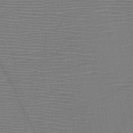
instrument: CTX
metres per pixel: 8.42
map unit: HNb
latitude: -46.7841
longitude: -40.5356
